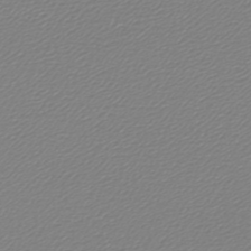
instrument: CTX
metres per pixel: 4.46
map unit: lHb
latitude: -46.0661
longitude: 70.5574
